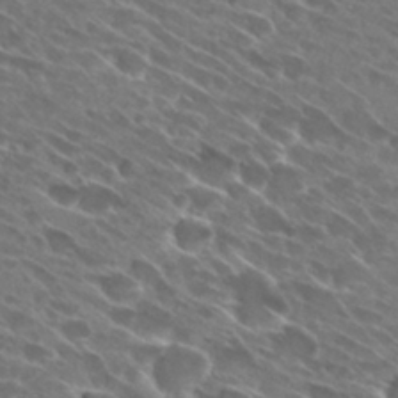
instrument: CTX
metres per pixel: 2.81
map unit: Hto
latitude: 29.0269
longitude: -43.8017
